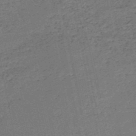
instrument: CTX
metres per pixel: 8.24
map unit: HNb
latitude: -51.2754
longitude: -40.2144
